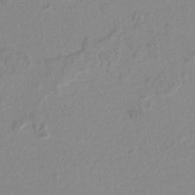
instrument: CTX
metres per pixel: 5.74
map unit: lAvf
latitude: 8.3278
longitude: 167.0486
